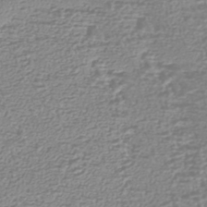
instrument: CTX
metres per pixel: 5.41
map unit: HNhu
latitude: -44.3684
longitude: 99.0108
